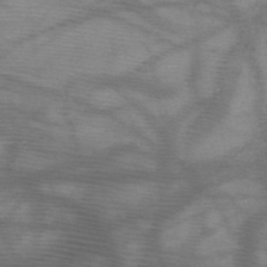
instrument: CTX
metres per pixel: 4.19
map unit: HNb
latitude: -48.0283
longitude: -40.8002
